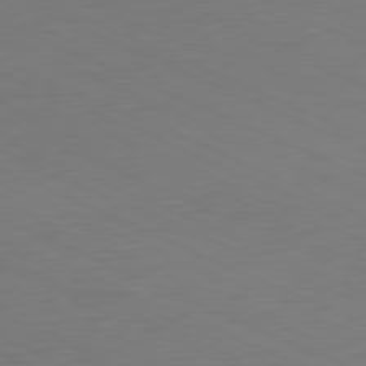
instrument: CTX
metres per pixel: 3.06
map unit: Ap
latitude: -81.4077
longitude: -68.2145
